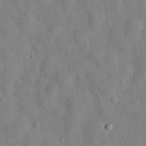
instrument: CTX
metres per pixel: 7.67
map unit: eHh
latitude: 29.4426
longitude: -76.4979
